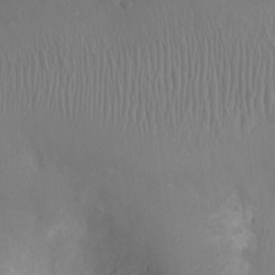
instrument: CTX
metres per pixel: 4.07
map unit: Ht
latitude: -3.8422
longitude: -16.1956
